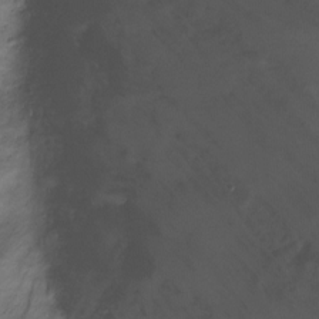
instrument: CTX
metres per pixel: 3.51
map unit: Ht
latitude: -9.6155
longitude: -29.0458
